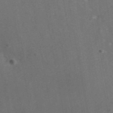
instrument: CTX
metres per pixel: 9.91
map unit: ANa
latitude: 44.3089
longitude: 28.9731
